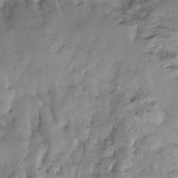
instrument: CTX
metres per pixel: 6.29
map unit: Htu
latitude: -6.0472
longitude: 154.7841
